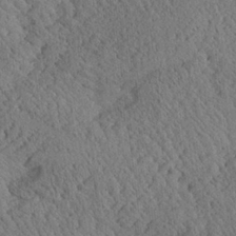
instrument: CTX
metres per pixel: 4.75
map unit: Aa
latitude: 24.5167
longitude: -134.3845
